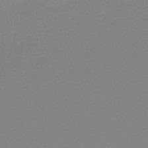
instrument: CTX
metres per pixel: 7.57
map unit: lHb
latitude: -43.1998
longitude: 72.6896
